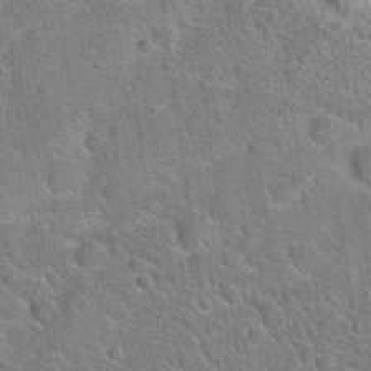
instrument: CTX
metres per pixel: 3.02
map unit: Hto
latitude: 20.6113
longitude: -50.9513
